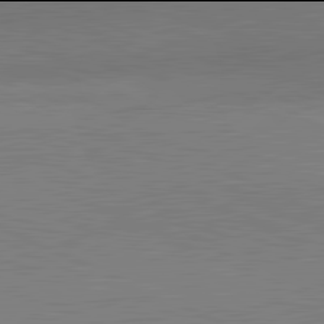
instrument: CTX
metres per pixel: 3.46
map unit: lApd
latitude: 81.9906
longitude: 148.7464
